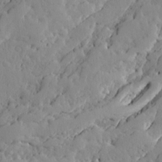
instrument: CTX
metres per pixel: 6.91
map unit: Ave
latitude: 13.5938
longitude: -133.8205
